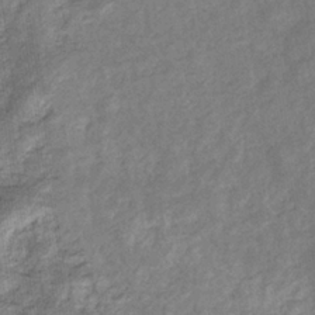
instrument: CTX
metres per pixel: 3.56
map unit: eHb
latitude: -34.2362
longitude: 76.3117
